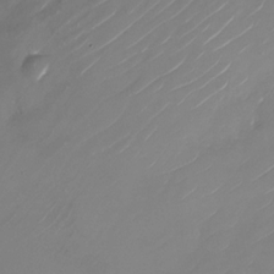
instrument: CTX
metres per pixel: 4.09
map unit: Nhu
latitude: -28.6707
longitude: -72.2901
